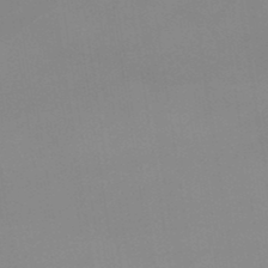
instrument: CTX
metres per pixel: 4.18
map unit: lHb
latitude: -48.3307
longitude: 67.6533
